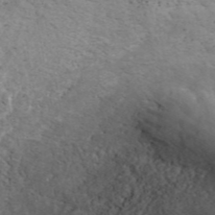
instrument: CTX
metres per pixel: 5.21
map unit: ANa
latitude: 45.5182
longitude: 28.5763
